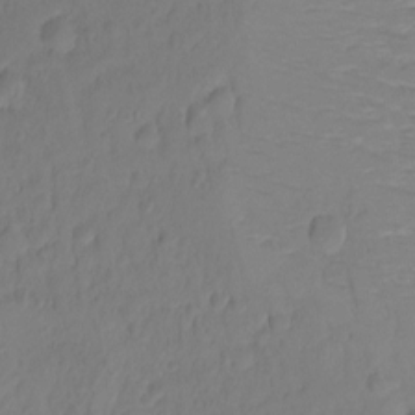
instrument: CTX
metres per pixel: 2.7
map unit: Hto
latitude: -10.9920
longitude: -39.9150
